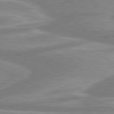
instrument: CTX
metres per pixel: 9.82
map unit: lApd
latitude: 80.5168
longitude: -174.1767
